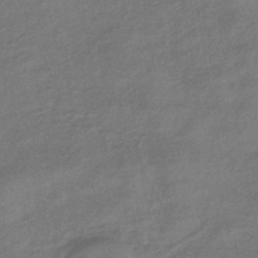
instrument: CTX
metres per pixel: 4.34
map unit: eHb
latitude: -43.0108
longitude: 82.8597
